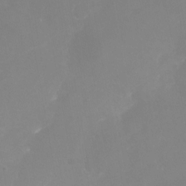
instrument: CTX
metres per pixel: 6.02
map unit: Nhu
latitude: -26.0283
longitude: -57.9528
